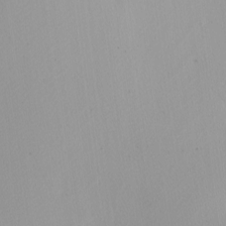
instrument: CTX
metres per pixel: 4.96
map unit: Nhu
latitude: -4.6707
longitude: -93.8205
